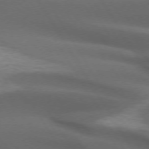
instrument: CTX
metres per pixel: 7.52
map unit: lApd
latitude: 72.9514
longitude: -52.1389
